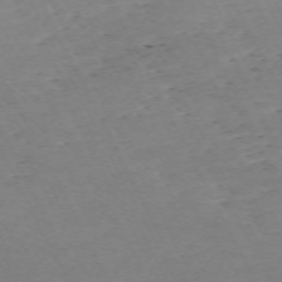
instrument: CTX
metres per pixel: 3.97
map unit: Hpe
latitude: -70.6519
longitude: 15.5966
